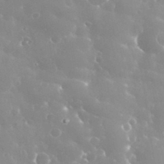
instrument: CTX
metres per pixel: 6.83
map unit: eHh
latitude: 35.4237
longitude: -58.6302
